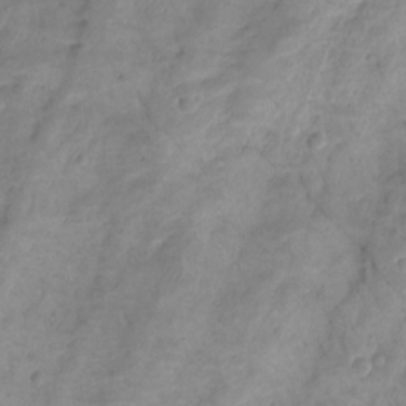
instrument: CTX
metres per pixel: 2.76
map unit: Hto
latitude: -8.4440
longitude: -44.2900
